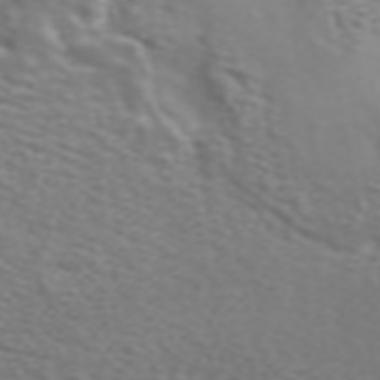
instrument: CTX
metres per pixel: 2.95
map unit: ANa
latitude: 44.5546
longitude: 28.1228
